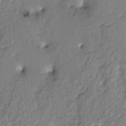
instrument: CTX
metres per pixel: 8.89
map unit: HNhu
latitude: 2.8380
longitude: 8.9353
